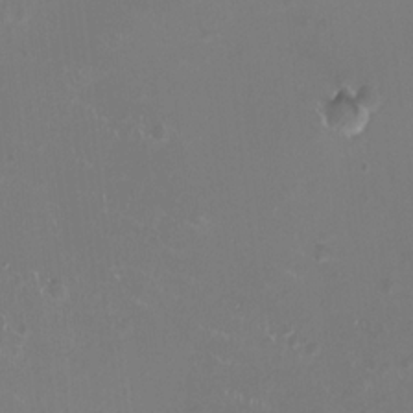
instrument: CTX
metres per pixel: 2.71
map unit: HNhu
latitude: -2.8407
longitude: -1.0458
